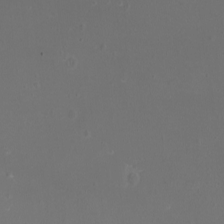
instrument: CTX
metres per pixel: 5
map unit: eHh
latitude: -7.3131
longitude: -74.8758
